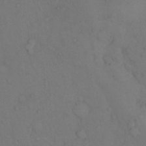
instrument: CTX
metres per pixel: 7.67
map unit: Hto
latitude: 11.1970
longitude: -61.5182
